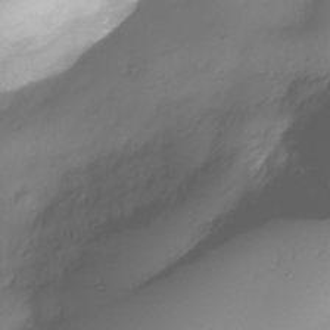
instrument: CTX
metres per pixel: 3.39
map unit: Nhe
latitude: -37.1809
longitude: -112.3089
